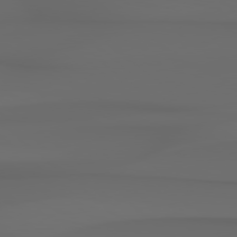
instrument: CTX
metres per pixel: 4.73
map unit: Hpe
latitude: 78.6302
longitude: -135.0836
